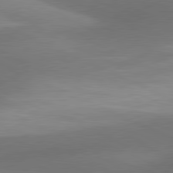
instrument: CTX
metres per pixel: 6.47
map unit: lApd
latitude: 81.0080
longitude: 130.3873
